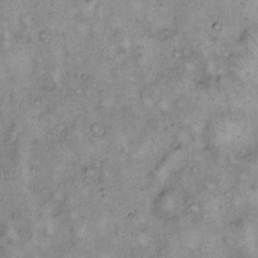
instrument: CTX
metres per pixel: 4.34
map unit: eHh
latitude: 17.1214
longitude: -62.3656
